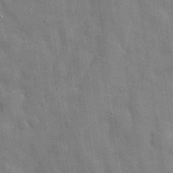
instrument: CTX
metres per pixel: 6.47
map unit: eHh
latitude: 29.4426
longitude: -75.0836
